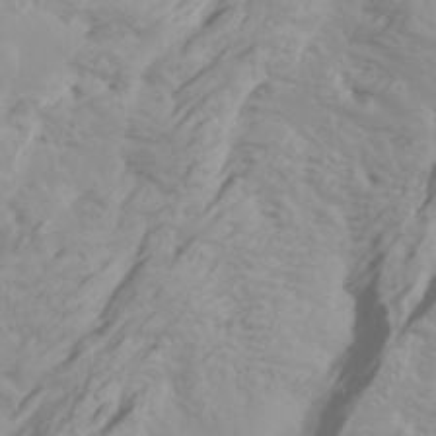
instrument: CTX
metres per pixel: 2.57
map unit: Htu
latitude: -6.7085
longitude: -70.7435
